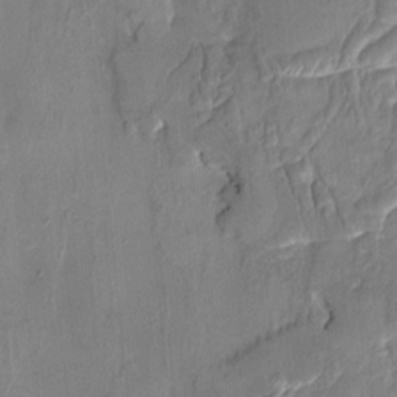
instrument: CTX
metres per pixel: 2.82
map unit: HNhu
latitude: 3.9906
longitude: -7.7827
